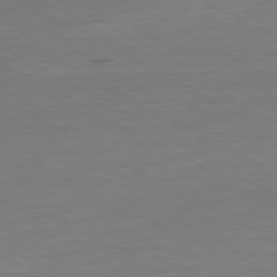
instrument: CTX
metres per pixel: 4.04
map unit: Ap
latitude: -80.0283
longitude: -83.3670
